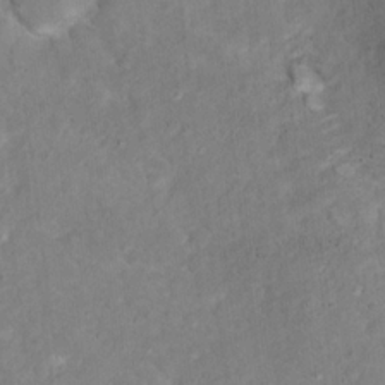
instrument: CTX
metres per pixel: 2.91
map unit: Nhu
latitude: 17.8017
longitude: -31.8206
